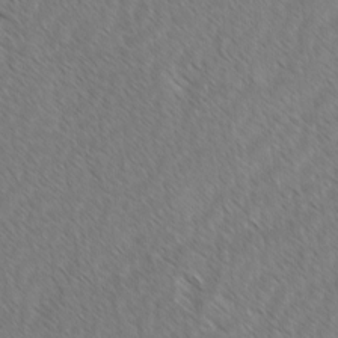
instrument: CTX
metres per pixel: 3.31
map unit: lAvf
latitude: -2.6707
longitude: -114.0633
